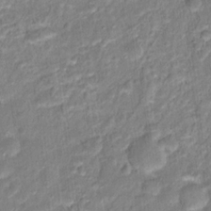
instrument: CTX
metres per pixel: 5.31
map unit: Hto
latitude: 16.7435
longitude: -37.3293
